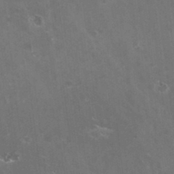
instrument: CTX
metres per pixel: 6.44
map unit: HNhu
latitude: -2.8030
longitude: -0.8191
